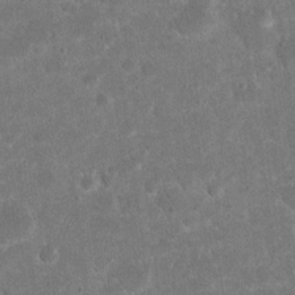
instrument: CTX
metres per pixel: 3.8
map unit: eHh
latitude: 20.0633
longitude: -65.4237
